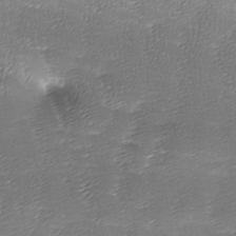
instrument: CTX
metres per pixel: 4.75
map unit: Ave
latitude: -7.8800
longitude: -122.9514
